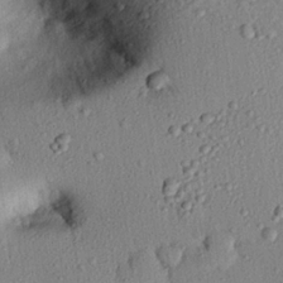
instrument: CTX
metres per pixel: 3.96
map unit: eHh
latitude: 24.3467
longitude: -78.7058
